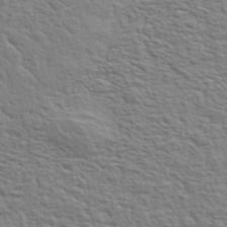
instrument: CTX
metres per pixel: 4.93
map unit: eHh
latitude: 37.3293
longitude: -81.2537
